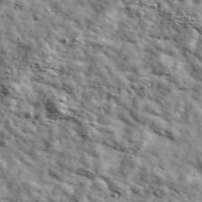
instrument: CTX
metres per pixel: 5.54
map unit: Ave
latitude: 41.4993
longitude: -107.3104
